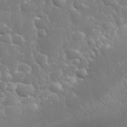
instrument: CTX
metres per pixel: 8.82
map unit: eHh
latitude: 32.5357
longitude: -63.9528
